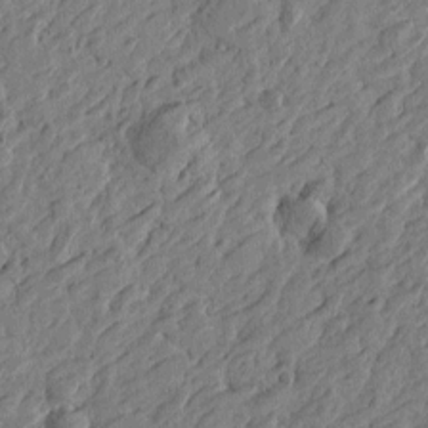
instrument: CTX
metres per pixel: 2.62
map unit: Htu
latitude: -3.7666
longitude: -179.1403
